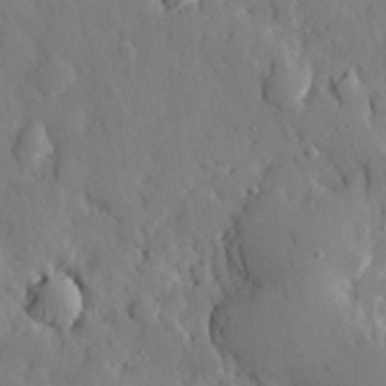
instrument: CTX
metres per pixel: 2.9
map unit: eHh
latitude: 29.2348
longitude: -77.7071
